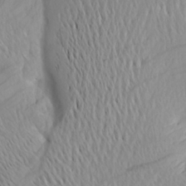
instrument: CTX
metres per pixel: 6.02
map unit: Aa
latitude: 20.0444
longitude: -145.4048
